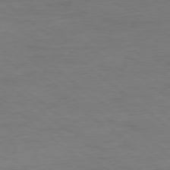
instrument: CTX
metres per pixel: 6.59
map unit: Ap
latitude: -78.5573
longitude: -87.2537
